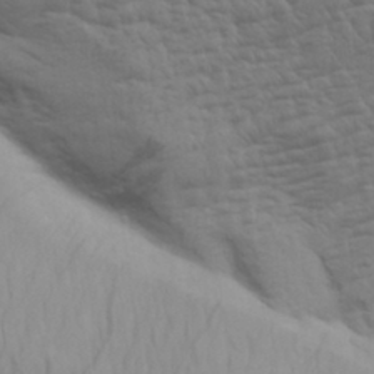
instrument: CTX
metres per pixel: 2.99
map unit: Aa
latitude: 30.3845
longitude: -134.7246
